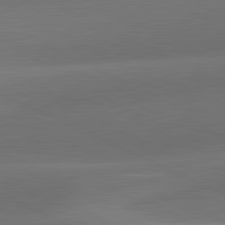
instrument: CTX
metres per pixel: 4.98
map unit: lApd
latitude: 81.7072
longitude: 131.9367
